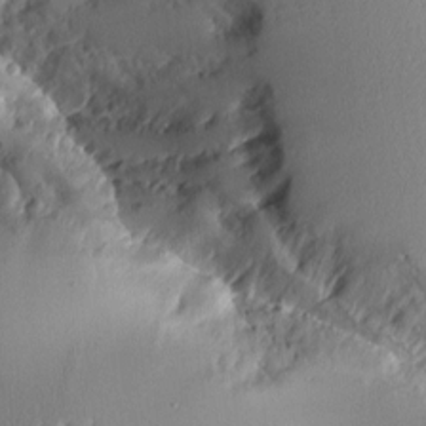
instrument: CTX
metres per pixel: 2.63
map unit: Aa
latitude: 11.2159
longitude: -126.7057
